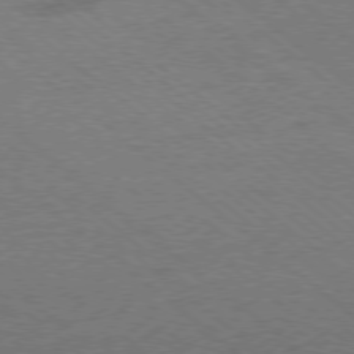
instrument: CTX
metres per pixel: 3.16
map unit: Ap
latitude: -78.8030
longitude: -101.3482
